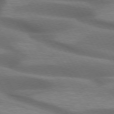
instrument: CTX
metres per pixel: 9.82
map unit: lApd
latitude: 72.7436
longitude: -51.4804
